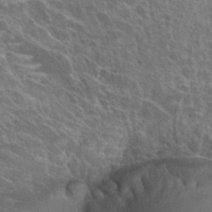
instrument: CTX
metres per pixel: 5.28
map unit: Hto
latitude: 24.8002
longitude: -39.3293
